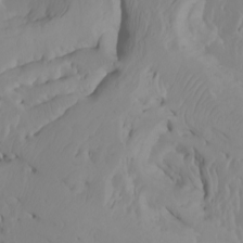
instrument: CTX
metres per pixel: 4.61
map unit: Nhu
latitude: -8.4629
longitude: -65.7639
